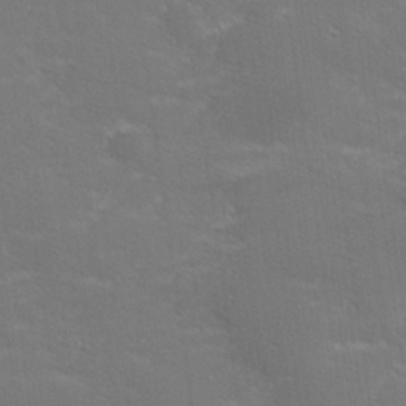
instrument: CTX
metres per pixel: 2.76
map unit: lHvf
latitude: 26.0255
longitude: 141.9178
